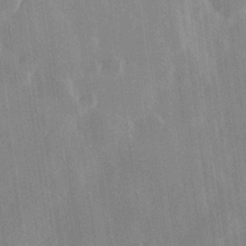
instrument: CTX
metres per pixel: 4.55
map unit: Hve
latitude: 28.3467
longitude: 147.4265
